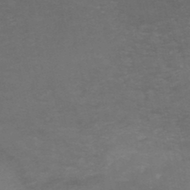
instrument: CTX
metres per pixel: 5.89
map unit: HNb
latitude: -49.5210
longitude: -43.5938
